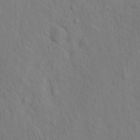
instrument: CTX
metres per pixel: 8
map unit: eHh
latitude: -1.8801
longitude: 18.7841
